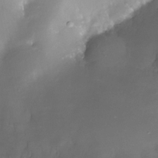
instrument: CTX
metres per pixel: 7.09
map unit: Nhe
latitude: -31.7099
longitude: -116.0255
